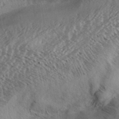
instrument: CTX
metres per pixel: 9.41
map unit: Aa
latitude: 33.1025
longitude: -139.7827
